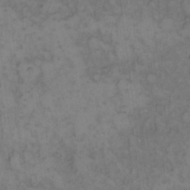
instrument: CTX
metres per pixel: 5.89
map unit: eHh
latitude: 12.2334
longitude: -63.6127
